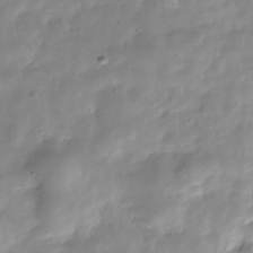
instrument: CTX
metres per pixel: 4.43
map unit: Hve
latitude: -31.0297
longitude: 91.3321
